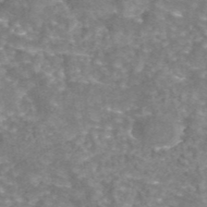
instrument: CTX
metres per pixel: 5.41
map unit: eAb
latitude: 44.4034
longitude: 106.6897
